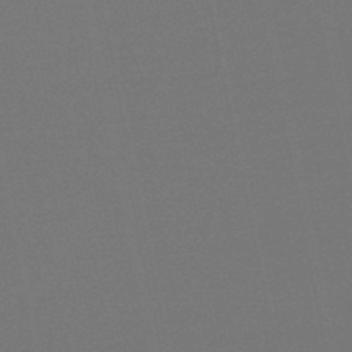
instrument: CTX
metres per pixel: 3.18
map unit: lHb
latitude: -50.3306
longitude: 71.5210
